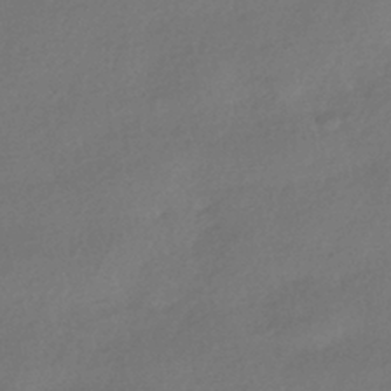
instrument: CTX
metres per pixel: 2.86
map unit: HNhu
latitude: -42.1983
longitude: 94.7841
